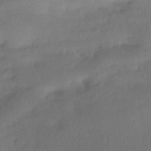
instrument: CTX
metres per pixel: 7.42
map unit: HNhu
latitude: -42.0472
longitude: 93.0486
